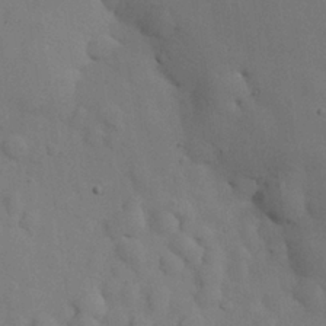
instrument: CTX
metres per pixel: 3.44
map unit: Nhu
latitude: 25.6316
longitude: -72.3846
